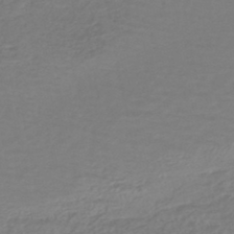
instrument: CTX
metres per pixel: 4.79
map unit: HNhu
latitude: -47.5588
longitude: 98.5385
